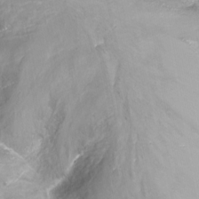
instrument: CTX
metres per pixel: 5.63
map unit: Ht
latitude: -16.0472
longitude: -41.8205
